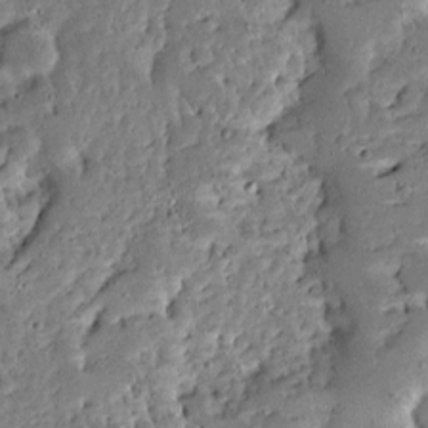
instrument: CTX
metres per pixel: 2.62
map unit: Ave
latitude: 12.7624
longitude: -137.7450
